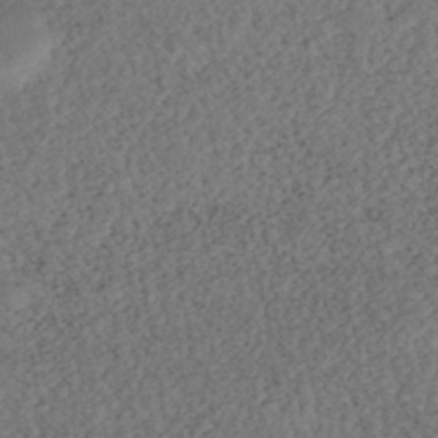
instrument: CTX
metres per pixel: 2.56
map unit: ANa
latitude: -43.5966
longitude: 108.4440
